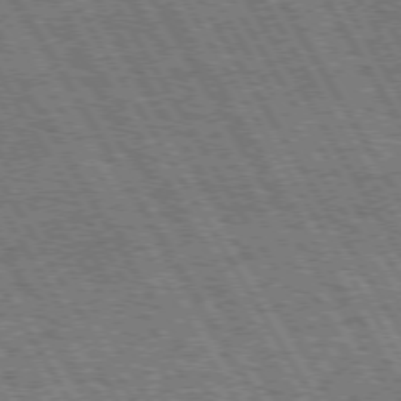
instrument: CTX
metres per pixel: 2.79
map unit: Hpe
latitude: 73.3860
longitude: -125.6882
